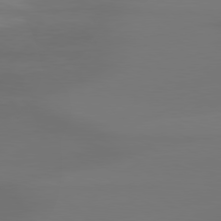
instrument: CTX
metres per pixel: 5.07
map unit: Hpe
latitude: 78.9136
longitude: -128.7246
